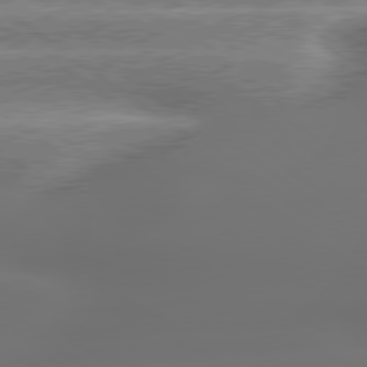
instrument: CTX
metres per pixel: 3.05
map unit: lApd
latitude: 79.4049
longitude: -135.5371
